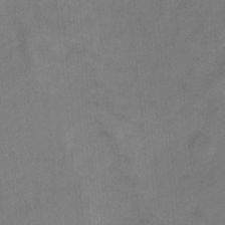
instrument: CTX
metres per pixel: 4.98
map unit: Ht
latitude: 0.0444
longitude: -34.6112
